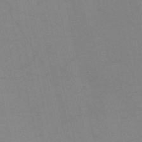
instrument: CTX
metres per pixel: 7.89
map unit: HNb
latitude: -53.0108
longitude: -47.0648
